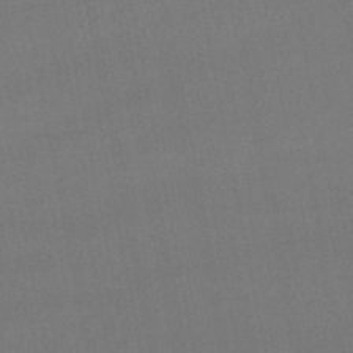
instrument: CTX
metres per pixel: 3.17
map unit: lHb
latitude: -47.9745
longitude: 62.4251
